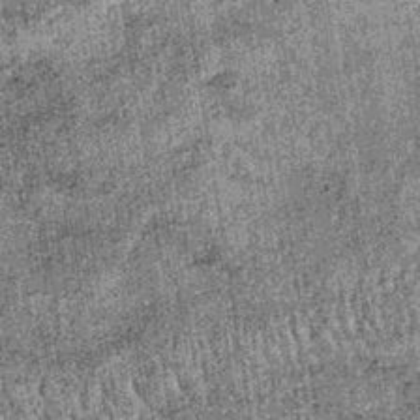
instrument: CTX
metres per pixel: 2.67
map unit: lHb
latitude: -37.8044
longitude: 67.6155
